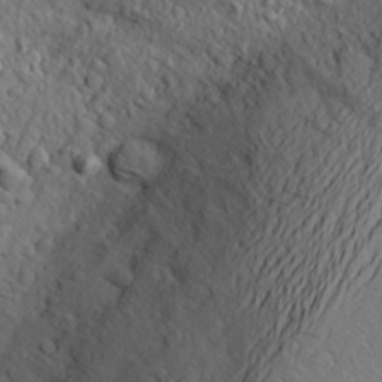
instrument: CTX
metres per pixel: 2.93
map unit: Aa
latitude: 25.6316
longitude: -146.6680
